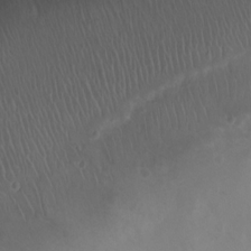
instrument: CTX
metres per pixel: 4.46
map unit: Nhu
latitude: 7.0647
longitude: -22.5357
